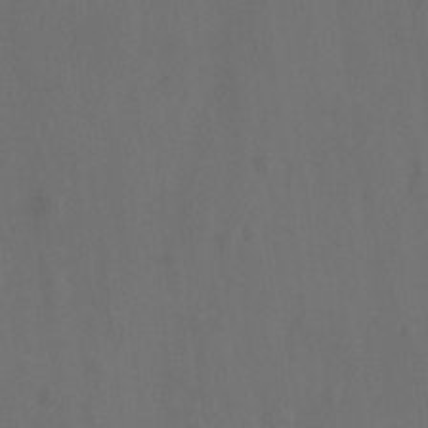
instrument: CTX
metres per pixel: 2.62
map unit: Hto
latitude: -10.2362
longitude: -36.7058
